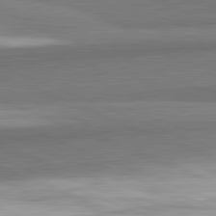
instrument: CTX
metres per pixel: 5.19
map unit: lApd
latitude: 82.3845
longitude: 161.1431
